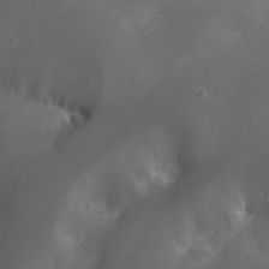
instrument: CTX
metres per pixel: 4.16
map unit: Nhu
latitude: 25.9528
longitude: -63.7261
